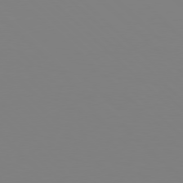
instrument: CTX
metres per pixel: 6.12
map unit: Hpe
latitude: 77.7260
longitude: -132.1389
